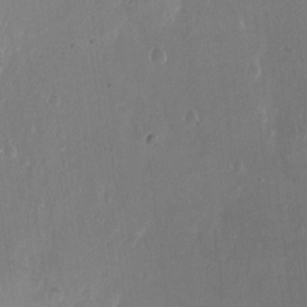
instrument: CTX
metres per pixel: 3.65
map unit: Nhu
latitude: -12.8408
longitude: -39.0458
